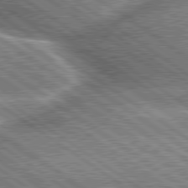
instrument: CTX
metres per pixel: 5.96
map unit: lApd
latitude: 79.8773
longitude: -135.6316
